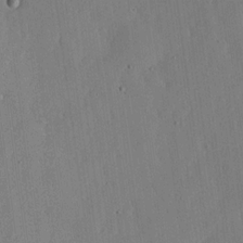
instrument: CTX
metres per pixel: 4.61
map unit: lHvf
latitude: 18.5356
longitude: -114.9135
